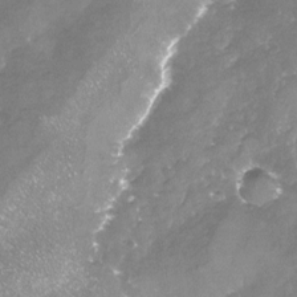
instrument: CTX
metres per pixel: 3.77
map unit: Nhu
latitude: -23.6722
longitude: -57.5749
